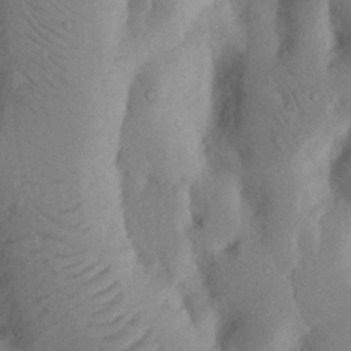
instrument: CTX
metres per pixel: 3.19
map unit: Nhu
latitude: 17.8961
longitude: -75.6316
